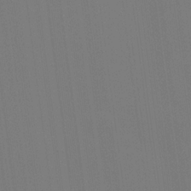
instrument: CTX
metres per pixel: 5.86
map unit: Hve
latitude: 18.5168
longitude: 149.9745
